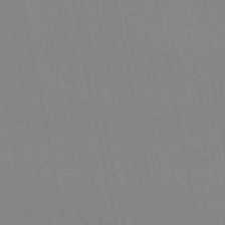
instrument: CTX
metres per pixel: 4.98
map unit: eHb
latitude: -50.1795
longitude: 69.0864
